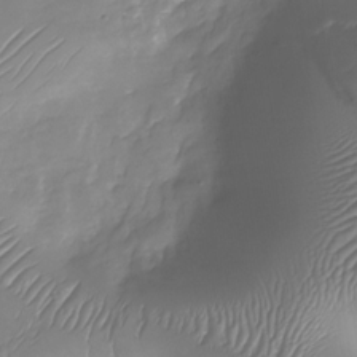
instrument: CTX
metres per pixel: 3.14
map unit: Nhu
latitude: -28.9353
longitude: -63.9906
